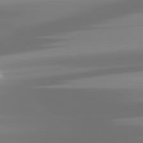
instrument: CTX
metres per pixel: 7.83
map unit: lApd
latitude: 81.7450
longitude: -137.3671
